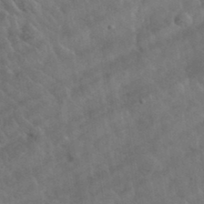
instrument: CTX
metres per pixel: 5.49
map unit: lHvf
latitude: 37.3482
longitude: -89.8395
